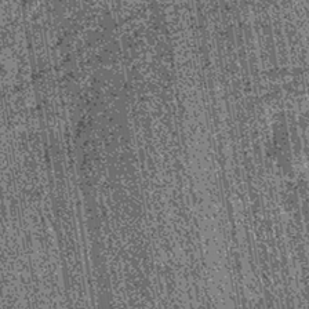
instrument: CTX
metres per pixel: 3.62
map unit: lHb
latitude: -39.6911
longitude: 67.5588
